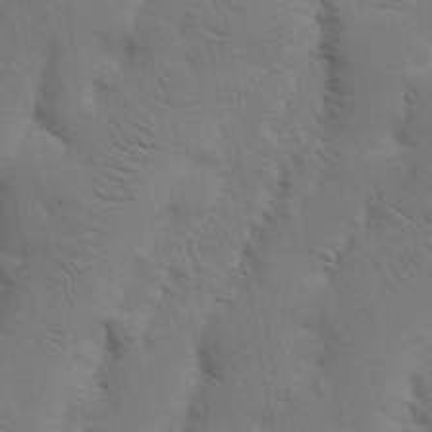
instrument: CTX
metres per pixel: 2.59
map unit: Nhu
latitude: 18.6679
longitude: -75.2726
